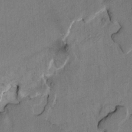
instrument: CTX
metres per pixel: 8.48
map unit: Htu
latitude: 3.2915
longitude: 179.2943
